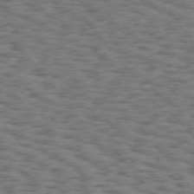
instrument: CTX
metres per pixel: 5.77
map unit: Hpe
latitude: 75.2726
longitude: -135.1592
